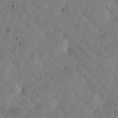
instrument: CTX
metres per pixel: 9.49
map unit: Htu
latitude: 0.3278
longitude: 175.4454
